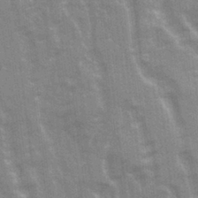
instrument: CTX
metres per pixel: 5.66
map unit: Ave
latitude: 21.6694
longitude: -133.8961
